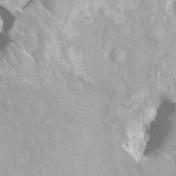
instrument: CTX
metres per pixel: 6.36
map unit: HNhu
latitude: 3.2915
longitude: 6.4629
